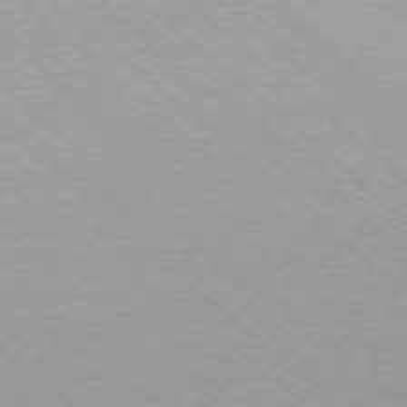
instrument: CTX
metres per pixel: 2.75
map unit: Ap
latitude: -77.6911
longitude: -83.9906
